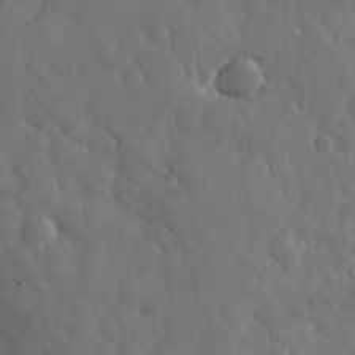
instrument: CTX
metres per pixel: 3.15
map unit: eHh
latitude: 33.6883
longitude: -57.9150
